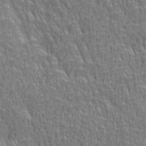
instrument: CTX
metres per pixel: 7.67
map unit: lAa
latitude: 3.8583
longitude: -115.1025
